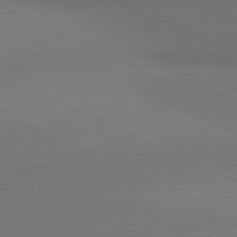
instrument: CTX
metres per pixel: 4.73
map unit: lApd
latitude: 81.0269
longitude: 137.4643
